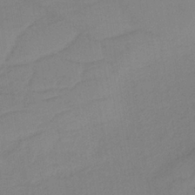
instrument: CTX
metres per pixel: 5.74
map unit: HNb
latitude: -35.2943
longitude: 57.0297
